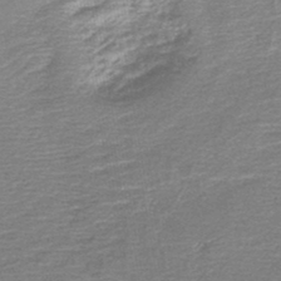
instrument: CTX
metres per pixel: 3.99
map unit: lHb
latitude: -44.0661
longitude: 77.5021
